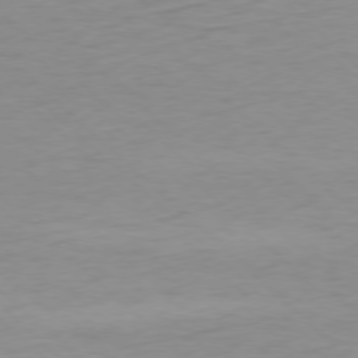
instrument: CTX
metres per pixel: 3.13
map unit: Ap
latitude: -77.8044
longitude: -70.6679
